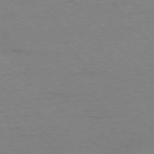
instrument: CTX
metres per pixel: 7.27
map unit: Ap
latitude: -77.4832
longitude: -87.8961
